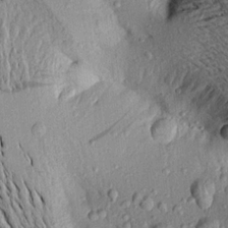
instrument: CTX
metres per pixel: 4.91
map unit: Aa
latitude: 20.0822
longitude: -148.7246
